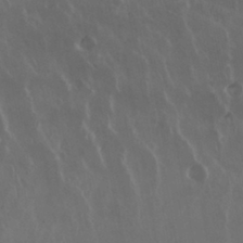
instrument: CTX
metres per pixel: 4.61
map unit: Nhu
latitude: 29.6127
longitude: -54.6868
